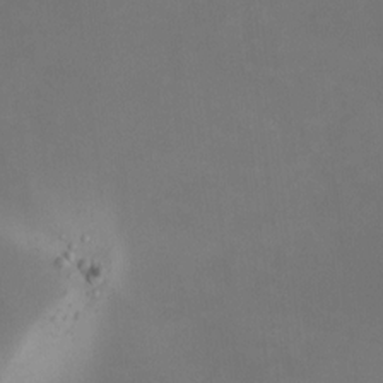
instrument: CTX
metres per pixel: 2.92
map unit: HNhu
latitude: 7.9339
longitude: 9.7666
